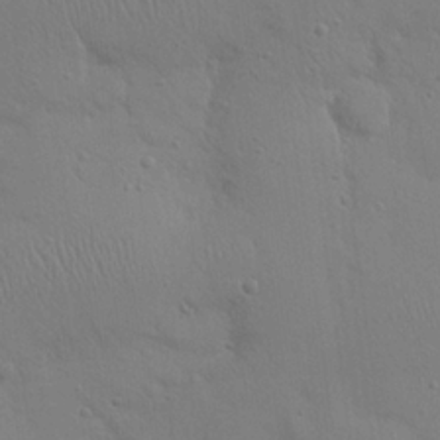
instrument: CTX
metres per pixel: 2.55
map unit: eHh
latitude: 25.1781
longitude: -69.5749
